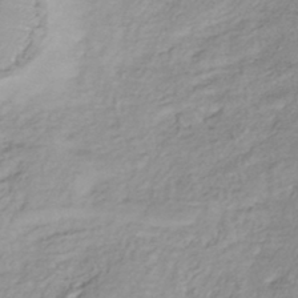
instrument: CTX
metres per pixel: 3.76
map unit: lHb
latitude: -40.1039
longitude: 73.4832
